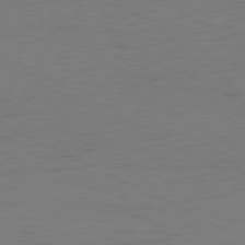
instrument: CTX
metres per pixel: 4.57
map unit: Ap
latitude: -80.8408
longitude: -61.0080
